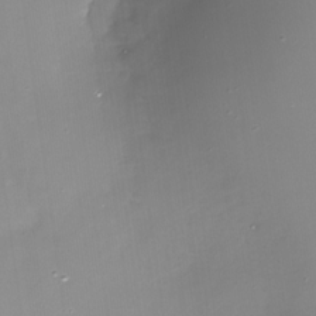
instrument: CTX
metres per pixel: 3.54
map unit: Nhu
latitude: -30.0283
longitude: -78.0633
